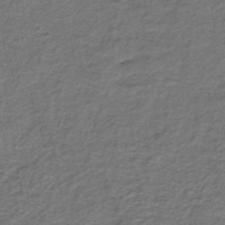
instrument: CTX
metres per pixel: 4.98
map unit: lHb
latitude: -40.8030
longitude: 62.4251
